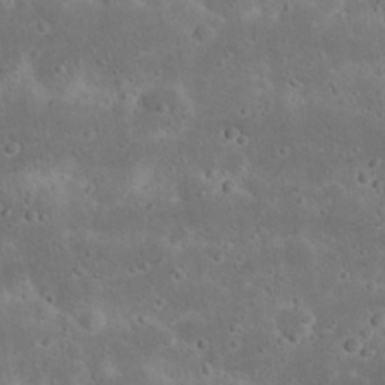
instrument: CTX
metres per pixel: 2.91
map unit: Nhu
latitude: 22.9514
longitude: -71.5371
